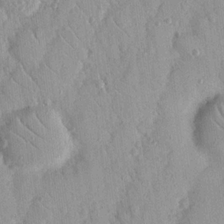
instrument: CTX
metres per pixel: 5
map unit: Nhu
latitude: 18.4223
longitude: -77.8772
